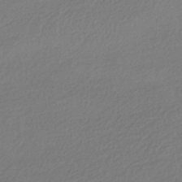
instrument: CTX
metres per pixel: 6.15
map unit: HNhu
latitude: -42.1038
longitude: 94.9541
